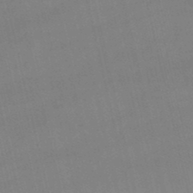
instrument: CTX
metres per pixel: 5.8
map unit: lHb
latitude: -48.8408
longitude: 70.5952
